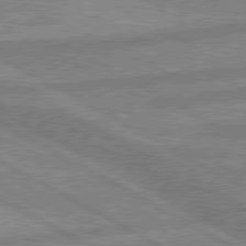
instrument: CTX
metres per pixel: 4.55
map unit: lApd
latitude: 80.1011
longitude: -171.9906
